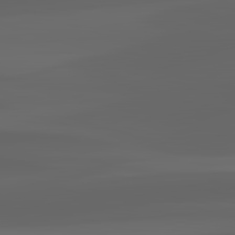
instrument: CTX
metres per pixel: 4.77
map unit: lApd
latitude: 83.0458
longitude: -134.0822
